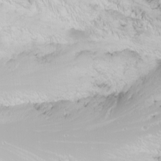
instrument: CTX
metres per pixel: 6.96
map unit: Nhu
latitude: -11.4643
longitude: -64.3467
